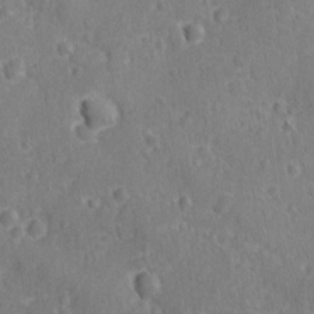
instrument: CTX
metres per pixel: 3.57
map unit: Ave
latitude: -9.0675
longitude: -119.2915
